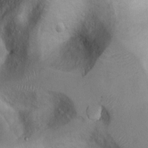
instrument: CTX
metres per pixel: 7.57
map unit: Ht
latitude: 7.7450
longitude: -29.9717
